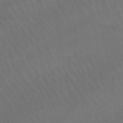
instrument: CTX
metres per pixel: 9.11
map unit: lHb
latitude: -45.8800
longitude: 77.2565
